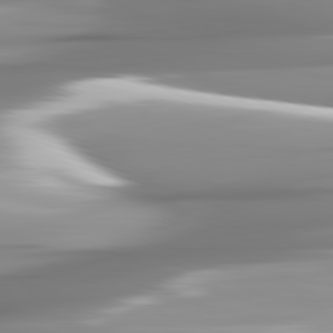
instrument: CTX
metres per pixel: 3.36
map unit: lApd
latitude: 81.8772
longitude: -143.7261
